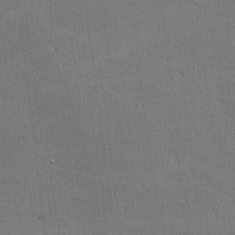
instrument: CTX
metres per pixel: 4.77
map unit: lHvf
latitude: -11.8989
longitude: -101.6883
